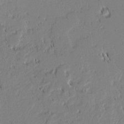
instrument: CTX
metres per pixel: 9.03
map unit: lAvf
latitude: 1.5749
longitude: -106.7435
